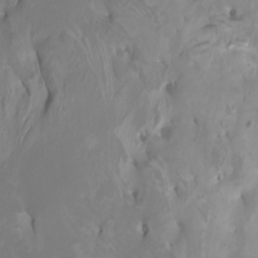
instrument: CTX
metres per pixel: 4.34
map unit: Nhu
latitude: -5.5399
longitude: -76.8191
